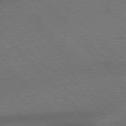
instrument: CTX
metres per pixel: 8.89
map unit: Hpe
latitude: 77.3103
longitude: -152.3279
